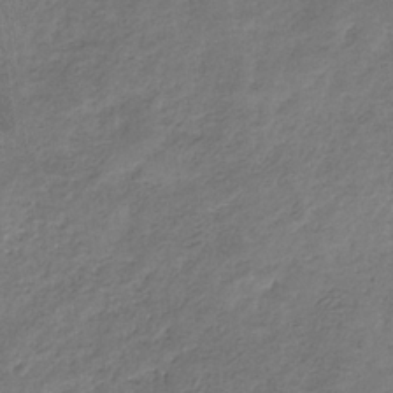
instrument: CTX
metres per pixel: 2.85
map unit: eHb
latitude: -30.1039
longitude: 69.3509
